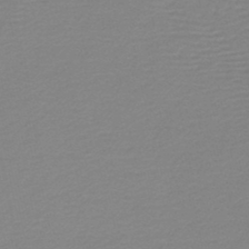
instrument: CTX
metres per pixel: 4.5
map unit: lHb
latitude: -46.7463
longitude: 64.6708
